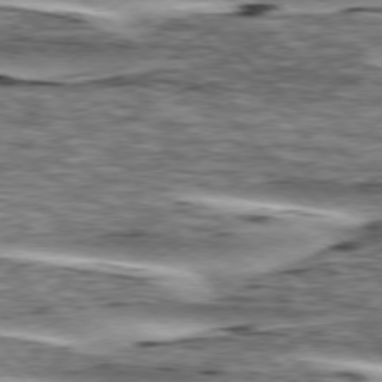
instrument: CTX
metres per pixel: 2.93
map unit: lApd
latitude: 76.5356
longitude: -78.9892
